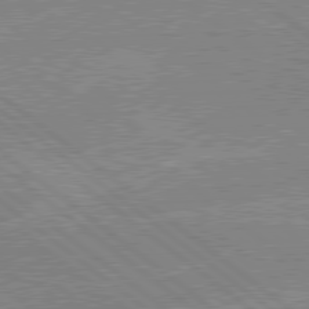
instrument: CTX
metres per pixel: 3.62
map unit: lApd
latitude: 79.0648
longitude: -144.0255
